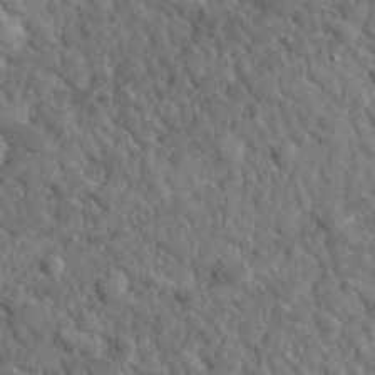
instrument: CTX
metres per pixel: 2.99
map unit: lHvf
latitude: 35.4237
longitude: -87.2915
